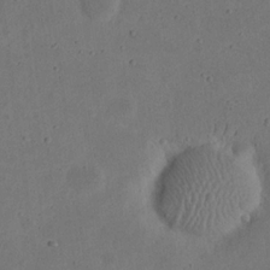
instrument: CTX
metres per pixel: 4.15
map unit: eHh
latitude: 21.5560
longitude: -70.1578
